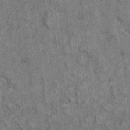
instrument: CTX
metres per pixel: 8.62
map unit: eHh
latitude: 7.2726
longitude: -64.6679
